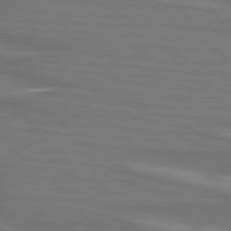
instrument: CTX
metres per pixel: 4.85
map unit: lApd
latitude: 75.4426
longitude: -80.6490
